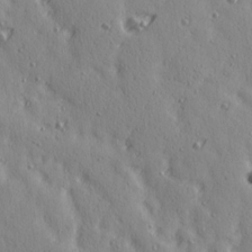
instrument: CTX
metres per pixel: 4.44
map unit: Ave
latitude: 15.0648
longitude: -105.5938
